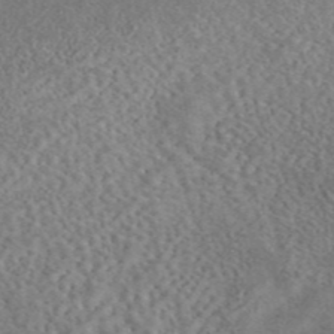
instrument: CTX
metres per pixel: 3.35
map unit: eAb
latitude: 43.7828
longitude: 109.1998
